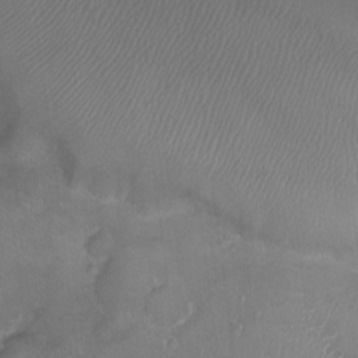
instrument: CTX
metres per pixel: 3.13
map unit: Ht
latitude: -2.2928
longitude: -20.1578
